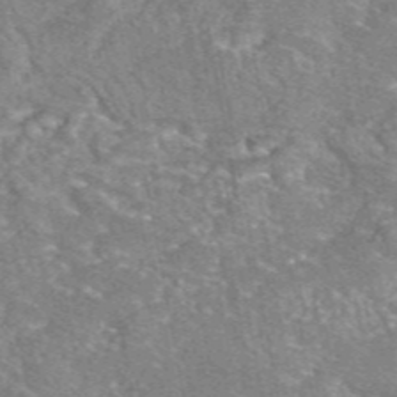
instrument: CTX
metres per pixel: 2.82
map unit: eAb
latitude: 46.6869
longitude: 103.4266
